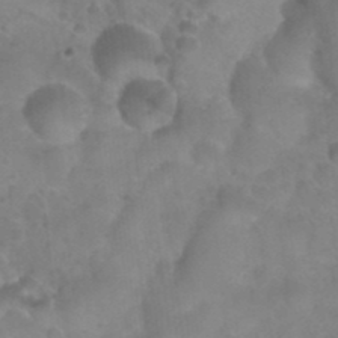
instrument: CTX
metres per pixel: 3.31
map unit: Nhu
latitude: 26.4034
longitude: -54.6490
